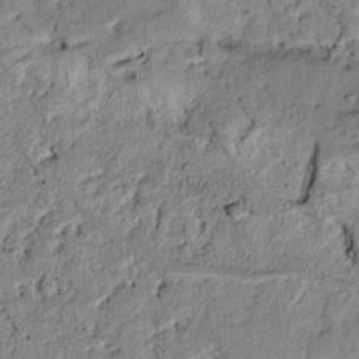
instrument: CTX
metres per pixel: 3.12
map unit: lAvf
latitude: 6.9703
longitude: 168.5951
